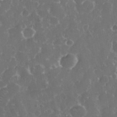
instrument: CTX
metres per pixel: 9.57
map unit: eHh
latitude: 33.4993
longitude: -60.0444
